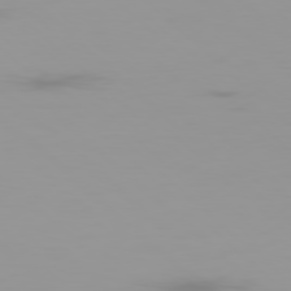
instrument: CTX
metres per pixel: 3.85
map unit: Ap
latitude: -79.2376
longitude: -69.7261
